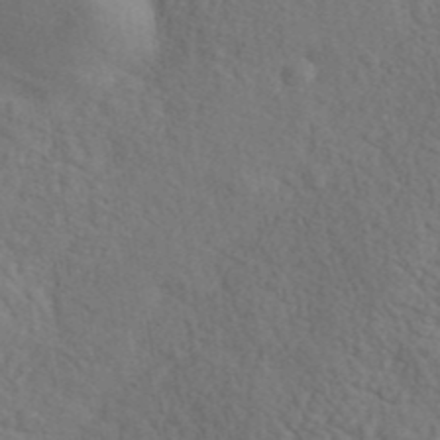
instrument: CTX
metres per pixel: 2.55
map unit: ANa
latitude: 42.0822
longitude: 51.5966
